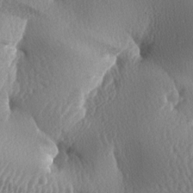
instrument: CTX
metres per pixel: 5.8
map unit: lAa
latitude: -8.4251
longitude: -128.3845
